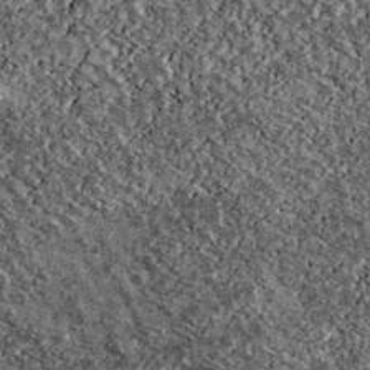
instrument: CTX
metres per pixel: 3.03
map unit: Ave
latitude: 40.4223
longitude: -107.8961
